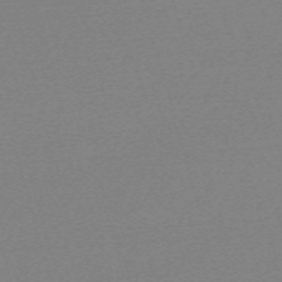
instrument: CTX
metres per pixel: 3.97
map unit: eHh
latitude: -62.2928
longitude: 52.0850
